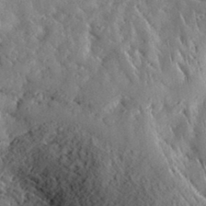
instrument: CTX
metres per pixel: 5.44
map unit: lHvf
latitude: 33.2915
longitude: -85.2348
